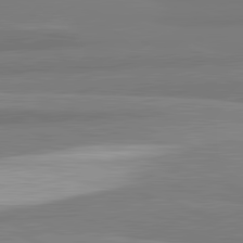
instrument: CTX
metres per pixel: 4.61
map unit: lApd
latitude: 82.3656
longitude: 174.0472
